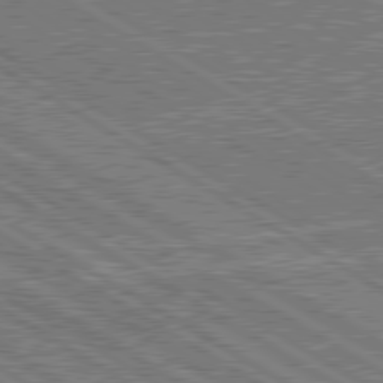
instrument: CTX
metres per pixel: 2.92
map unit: lApd
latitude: 79.9150
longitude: 168.7652
